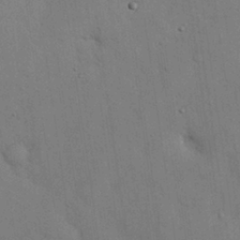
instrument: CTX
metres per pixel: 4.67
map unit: eHh
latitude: 28.2144
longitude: -74.8191
